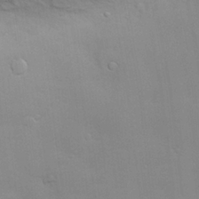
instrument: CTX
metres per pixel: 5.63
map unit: Hve
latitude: -10.2551
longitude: 174.1605
